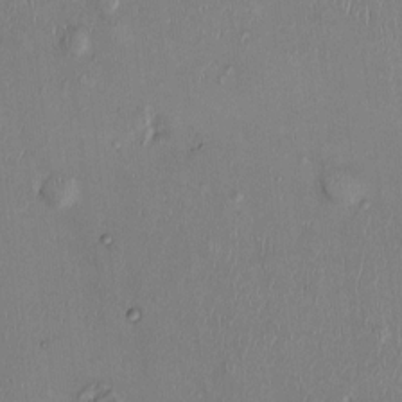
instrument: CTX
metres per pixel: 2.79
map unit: Ht
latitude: 0.2711
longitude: -14.3468
